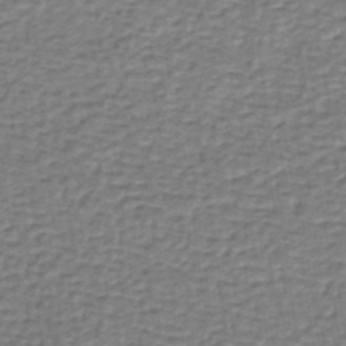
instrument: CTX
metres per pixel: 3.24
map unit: lHb
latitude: -35.7855
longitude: 60.2928
